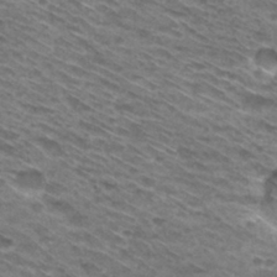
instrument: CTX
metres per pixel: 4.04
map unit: Hto
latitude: 30.6680
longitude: -46.1389
